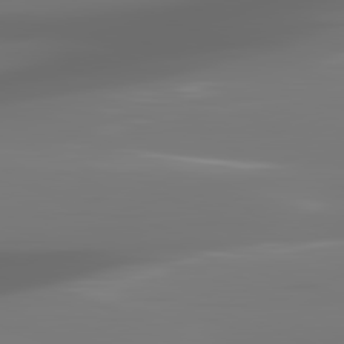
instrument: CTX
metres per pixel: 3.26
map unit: lApd
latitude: 81.8583
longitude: -145.2159
